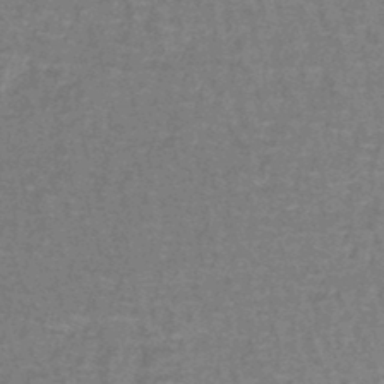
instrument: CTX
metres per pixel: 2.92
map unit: lHb
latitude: -43.4643
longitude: 55.6344
